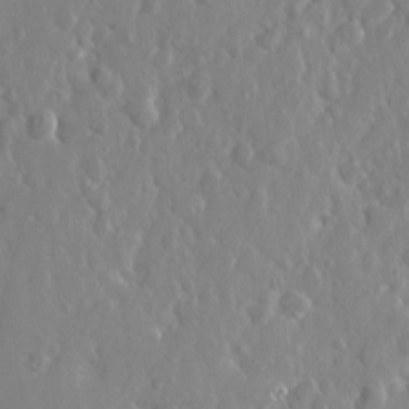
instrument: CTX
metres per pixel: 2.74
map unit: Htu
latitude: -2.2928
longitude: 179.5777
